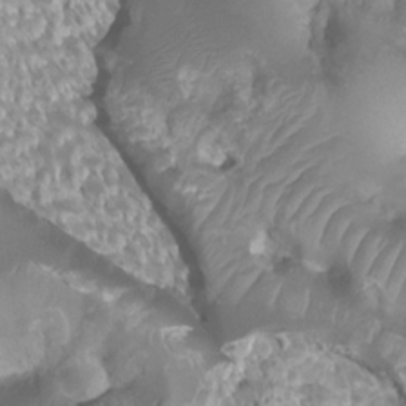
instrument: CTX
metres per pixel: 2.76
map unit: Htu
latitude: 3.8016
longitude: -21.3482
